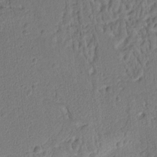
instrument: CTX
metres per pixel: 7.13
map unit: Ht
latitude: 10.0822
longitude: -75.1970
